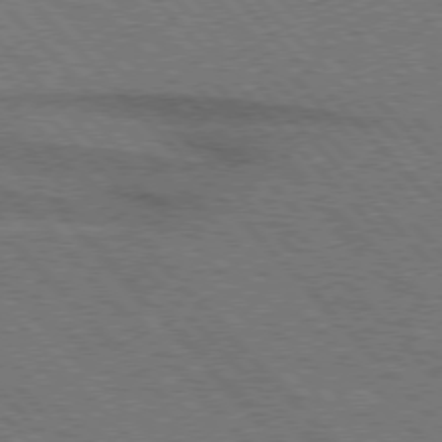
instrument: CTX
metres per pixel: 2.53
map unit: lApd
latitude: 75.9528
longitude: -85.0648
